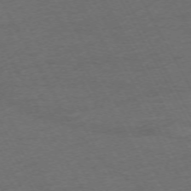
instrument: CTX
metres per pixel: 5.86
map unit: Hpe
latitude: -71.1053
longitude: 16.1606
